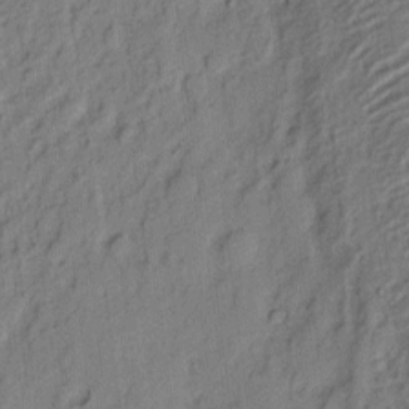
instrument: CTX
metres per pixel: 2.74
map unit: eHh
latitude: 4.3278
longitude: -77.3103
